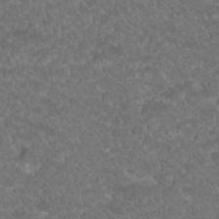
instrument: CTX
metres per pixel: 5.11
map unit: Hto
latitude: 19.3670
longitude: -35.5938
